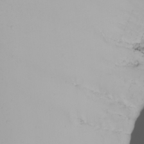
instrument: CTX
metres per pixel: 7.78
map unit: Nhu
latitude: -6.0283
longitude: -94.4790
